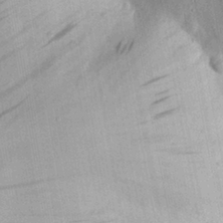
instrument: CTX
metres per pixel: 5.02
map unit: eHh
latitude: 29.8016
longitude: -74.0255
